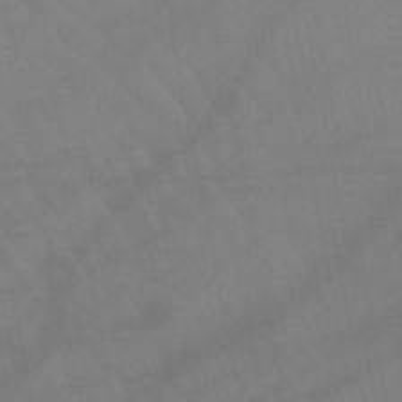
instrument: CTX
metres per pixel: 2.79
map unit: lHb
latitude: -45.5777
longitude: 76.8786
